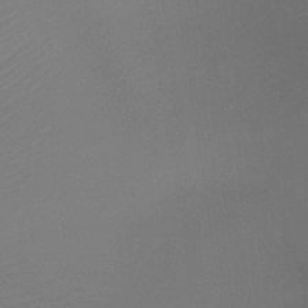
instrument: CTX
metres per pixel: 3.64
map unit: lHb
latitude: -35.2187
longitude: 67.3132
